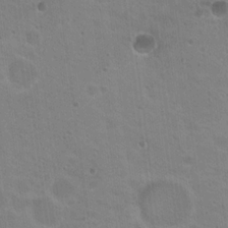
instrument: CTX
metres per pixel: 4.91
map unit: Nhu
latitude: 18.2900
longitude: -30.1578
